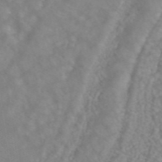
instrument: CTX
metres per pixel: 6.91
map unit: ANa
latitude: 43.9150
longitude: 28.2740
